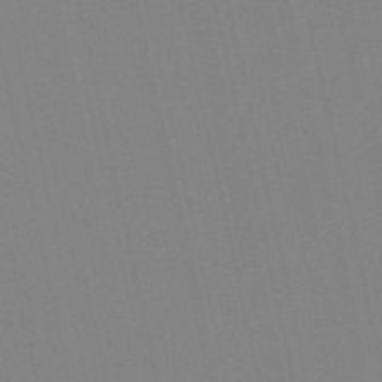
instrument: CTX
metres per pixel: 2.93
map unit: HNb
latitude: -54.5385
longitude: -41.4615
